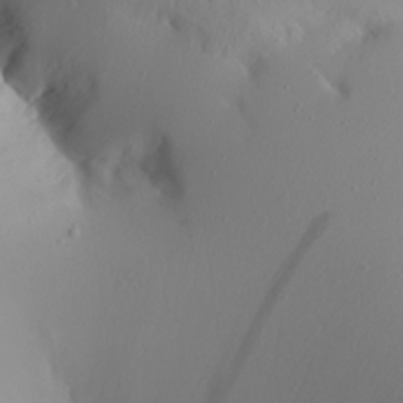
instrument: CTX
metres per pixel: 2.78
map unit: Aa
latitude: 20.5168
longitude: -146.6491
